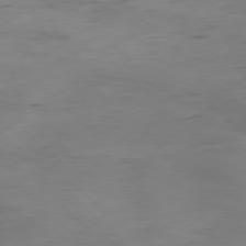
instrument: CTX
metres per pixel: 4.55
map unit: Hpe
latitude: -77.7100
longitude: 11.6533
